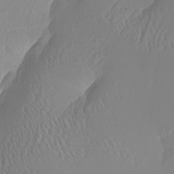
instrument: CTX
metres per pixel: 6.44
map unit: Nhu
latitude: -5.5966
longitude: -94.6491
